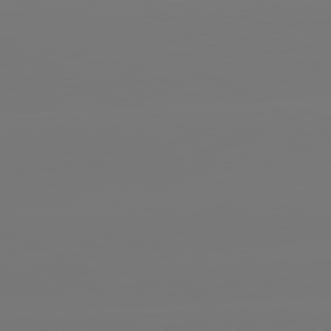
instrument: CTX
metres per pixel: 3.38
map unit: lApd
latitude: 80.8758
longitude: -149.0647
